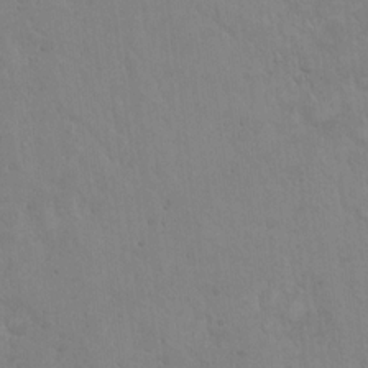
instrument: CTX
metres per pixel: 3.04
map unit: Hto
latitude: 17.4993
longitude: -59.7072
